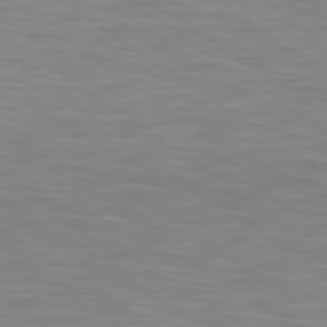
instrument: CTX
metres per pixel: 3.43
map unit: lApd
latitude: 80.0633
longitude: 121.8611
